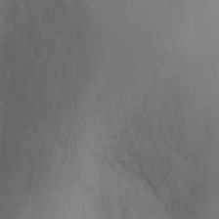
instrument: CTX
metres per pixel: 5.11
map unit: Ht
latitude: -1.0676
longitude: -34.9135
